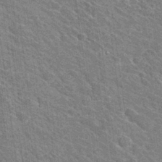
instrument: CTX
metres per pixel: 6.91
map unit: Hto
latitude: 31.2537
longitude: -44.3656
